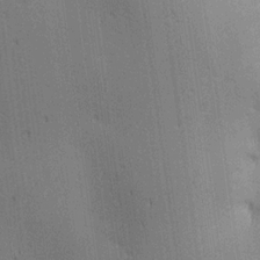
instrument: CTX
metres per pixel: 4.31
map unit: lAa
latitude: 12.1011
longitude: -107.9717
